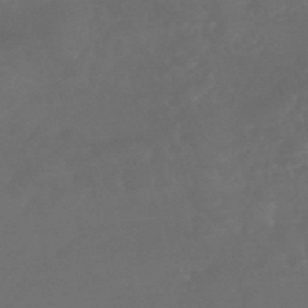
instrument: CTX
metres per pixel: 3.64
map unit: HNhu
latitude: -46.4062
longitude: 91.7100
